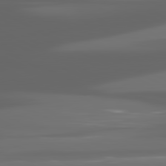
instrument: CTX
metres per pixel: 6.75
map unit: lApd
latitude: 80.9892
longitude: -140.2333
